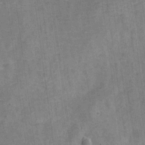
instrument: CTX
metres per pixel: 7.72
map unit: Nve
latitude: -25.6344
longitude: 105.4454
